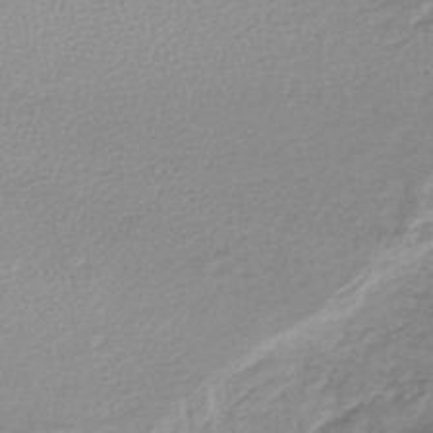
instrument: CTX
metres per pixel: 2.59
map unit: lHb
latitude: -44.4629
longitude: 69.0675
